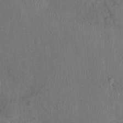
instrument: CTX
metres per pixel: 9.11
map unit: Nhu
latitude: 0.3278
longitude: -15.6883
